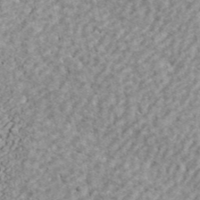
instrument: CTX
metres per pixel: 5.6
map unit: ANa
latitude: 44.5168
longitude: -84.9703
